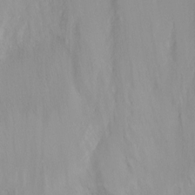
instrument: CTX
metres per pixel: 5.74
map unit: Ht
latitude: -8.0094
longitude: -29.8394
